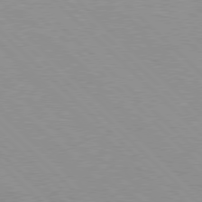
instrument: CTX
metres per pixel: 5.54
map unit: Hpe
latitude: 77.6127
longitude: -153.0270
